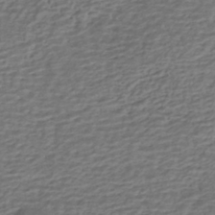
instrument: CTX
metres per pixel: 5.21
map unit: HNhu
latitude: -42.7841
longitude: 101.2564
